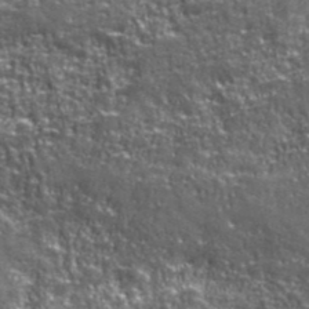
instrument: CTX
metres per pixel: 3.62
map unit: eHh
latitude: 42.9514
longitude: -91.9717
